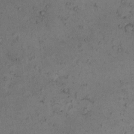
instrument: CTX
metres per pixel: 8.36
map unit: eHh
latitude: -0.6141
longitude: 18.8786
